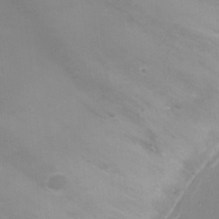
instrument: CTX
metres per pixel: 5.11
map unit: Ht
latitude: -1.6344
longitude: -18.7435
